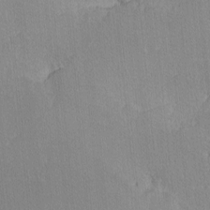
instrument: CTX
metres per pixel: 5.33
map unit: lHvf
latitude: -10.6519
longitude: -103.3481
